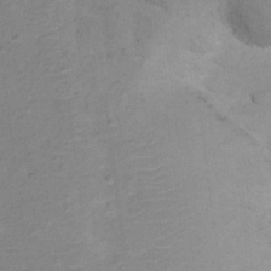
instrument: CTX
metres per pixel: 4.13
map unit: Ht
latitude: 12.4979
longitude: -38.9514
